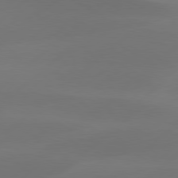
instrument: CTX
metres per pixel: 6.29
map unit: Hpe
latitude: 78.4223
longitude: -130.7247
